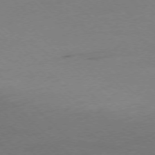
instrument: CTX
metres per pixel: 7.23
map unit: Ap
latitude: -77.0297
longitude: -70.4790
